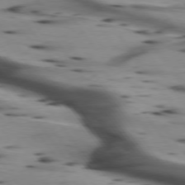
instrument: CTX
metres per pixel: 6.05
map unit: lApd
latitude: 75.1403
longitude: -64.7624
